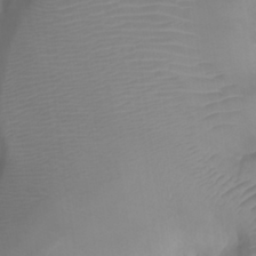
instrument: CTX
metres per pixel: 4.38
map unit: Htu
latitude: 2.1766
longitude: -21.9150
